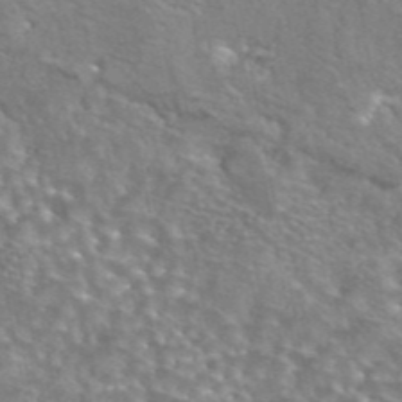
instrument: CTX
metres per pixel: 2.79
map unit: eAb
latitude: 44.7246
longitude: 104.4629
